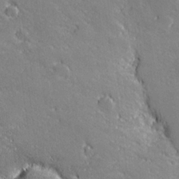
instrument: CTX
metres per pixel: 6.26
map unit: lHvf
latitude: 26.9703
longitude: 141.9556
